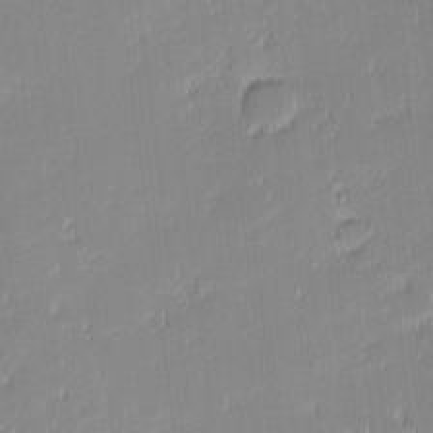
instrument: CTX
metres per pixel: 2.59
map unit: eHh
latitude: -2.7652
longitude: -82.6112
